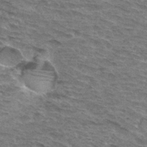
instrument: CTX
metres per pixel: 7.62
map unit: Hto
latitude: 32.8191
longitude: -45.2348
